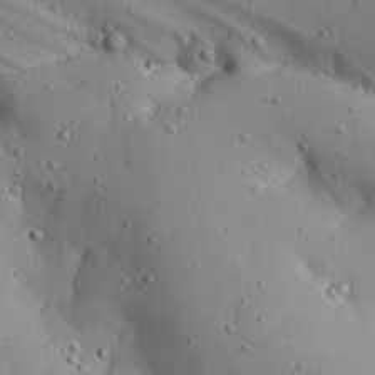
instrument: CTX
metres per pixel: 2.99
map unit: Aa
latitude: 27.1214
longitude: -128.3467
